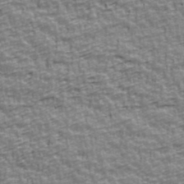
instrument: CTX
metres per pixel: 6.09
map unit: Ave
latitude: 41.6315
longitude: -112.8758
